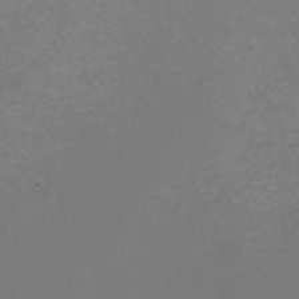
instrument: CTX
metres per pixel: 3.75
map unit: Nhu
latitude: -7.4832
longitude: -75.4426
